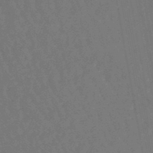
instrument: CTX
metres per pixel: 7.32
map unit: eHb
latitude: -46.8975
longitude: 79.9745
